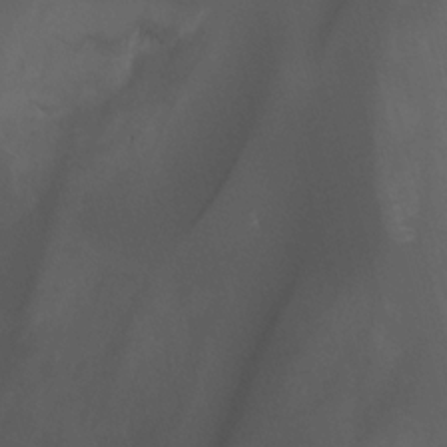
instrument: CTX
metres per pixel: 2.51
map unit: Nhu
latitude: -13.4643
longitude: -71.6505
